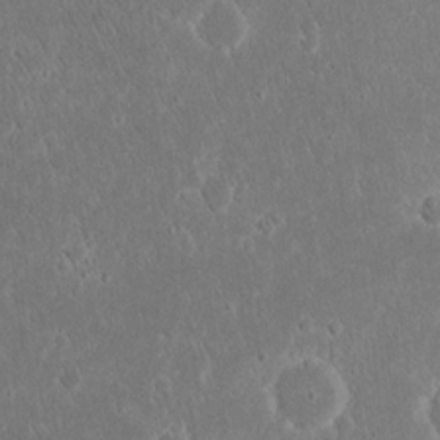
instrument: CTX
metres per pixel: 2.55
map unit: eHh
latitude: 16.9325
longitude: -73.2915
